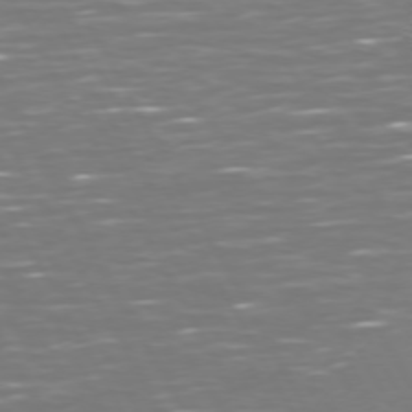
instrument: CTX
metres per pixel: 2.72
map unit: Hpe
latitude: 72.6113
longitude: -125.6316
